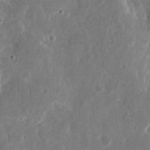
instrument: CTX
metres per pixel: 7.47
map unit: eHh
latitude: 12.6869
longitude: -73.6127
